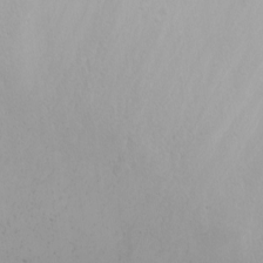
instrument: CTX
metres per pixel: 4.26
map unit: Nhu
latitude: -4.6518
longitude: -83.4615
